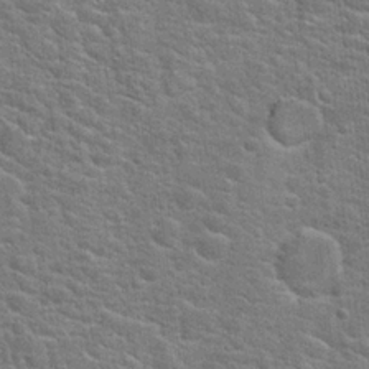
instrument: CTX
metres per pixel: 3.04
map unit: Hto
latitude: 21.0270
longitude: -44.4223
